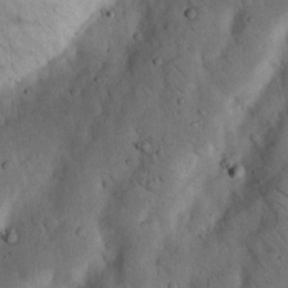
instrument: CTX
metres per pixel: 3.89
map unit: Nhu
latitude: 18.4790
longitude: -75.0081
